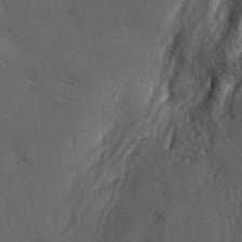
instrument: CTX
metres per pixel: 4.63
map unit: lAa
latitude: -6.6518
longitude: -125.2159
